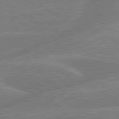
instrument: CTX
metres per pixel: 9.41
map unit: lApd
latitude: 79.6694
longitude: -131.9151
